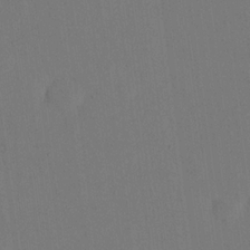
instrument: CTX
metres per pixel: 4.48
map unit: eHh
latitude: 18.5356
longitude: -67.8961
